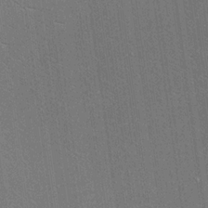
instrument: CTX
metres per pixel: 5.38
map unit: Ave
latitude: 18.4979
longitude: -139.4048
